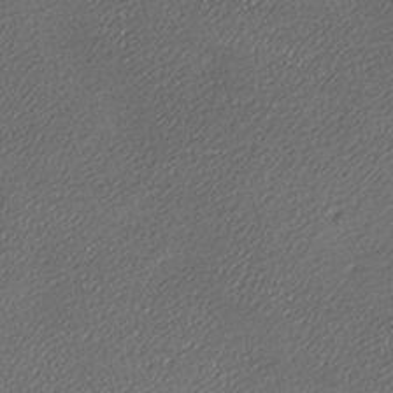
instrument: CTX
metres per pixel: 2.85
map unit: lAa
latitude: -10.0472
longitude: -127.0270
